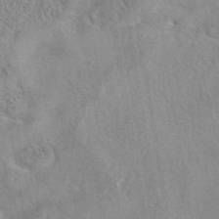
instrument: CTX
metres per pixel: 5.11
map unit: eAb
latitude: 42.8002
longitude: 103.9745
